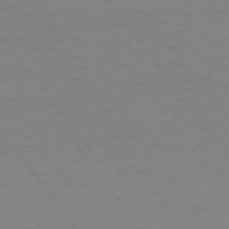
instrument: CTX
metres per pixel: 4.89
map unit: Hpe
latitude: 74.8191
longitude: -136.5924
